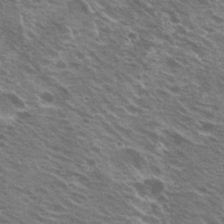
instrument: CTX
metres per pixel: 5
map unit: Hto
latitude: 21.8017
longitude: -31.4616
